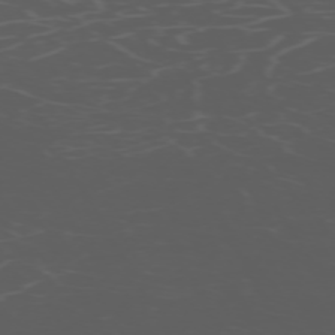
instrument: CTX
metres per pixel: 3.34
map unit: Hpe
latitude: -72.5385
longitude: 8.5196
